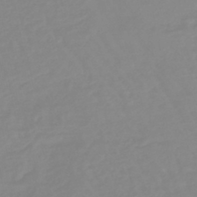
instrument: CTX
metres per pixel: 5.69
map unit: eHb
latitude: -45.0109
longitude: 80.9353
